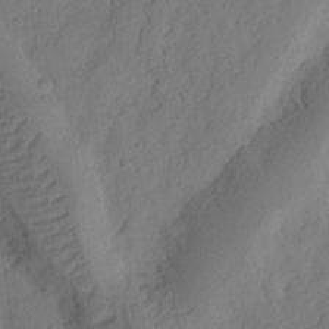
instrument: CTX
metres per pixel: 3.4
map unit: Ht
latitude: 10.5546
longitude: -74.3278
